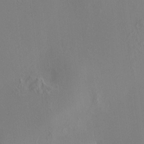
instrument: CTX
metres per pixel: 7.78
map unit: HNhu
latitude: 10.4223
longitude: 22.6141
